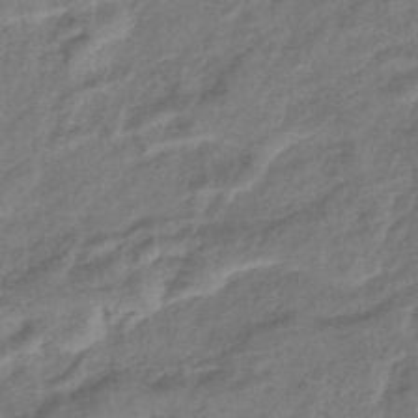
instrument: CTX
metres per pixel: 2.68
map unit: eHb
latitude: -42.5762
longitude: 83.8233
